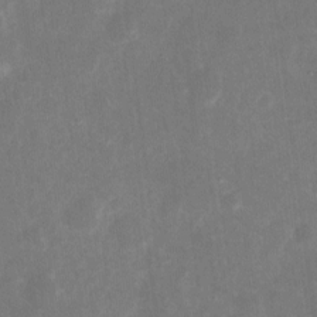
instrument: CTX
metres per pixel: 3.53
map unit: eHh
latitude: 8.3467
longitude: -71.2915
